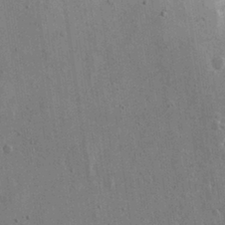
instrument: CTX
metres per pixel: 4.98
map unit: eHh
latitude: 15.2348
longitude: -68.3845
